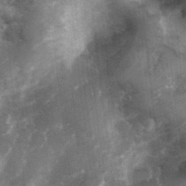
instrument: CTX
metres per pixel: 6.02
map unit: Hve
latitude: 33.1214
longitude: 151.1998
